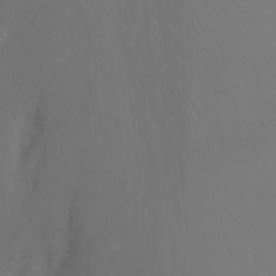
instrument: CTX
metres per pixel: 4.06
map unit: Nhu
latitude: -4.7841
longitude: -72.9703
